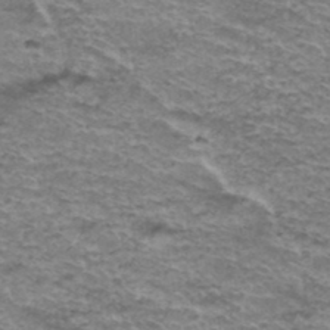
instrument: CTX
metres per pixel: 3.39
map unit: Hto
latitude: 37.7072
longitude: -43.0647
